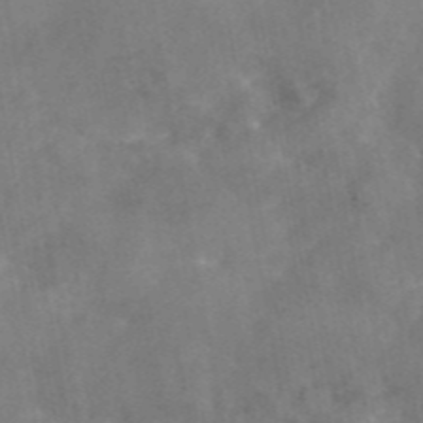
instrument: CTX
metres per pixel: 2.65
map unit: eAb
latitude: 45.6883
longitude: 125.8422
